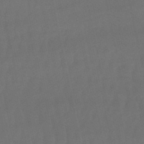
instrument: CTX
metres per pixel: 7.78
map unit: eHb
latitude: -51.0675
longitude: 76.5574
